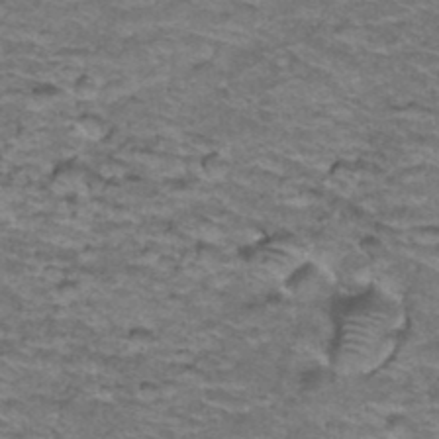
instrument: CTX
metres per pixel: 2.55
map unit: Hto
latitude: 38.2145
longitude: -43.3482
